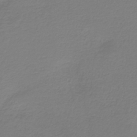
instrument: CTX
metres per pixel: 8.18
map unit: HNb
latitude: -37.6532
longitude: 54.2362
